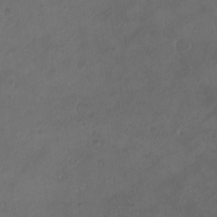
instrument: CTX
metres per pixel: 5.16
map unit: eHh
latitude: -4.1416
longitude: 19.8044
